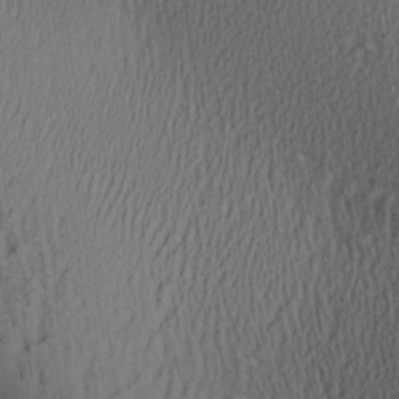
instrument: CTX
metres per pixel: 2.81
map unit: Aa
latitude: 27.8583
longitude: -138.0822
